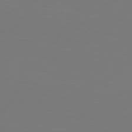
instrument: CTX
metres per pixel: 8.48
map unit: Hpe
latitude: 74.2145
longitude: -129.7827
